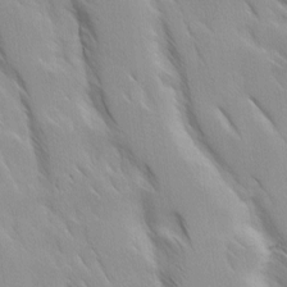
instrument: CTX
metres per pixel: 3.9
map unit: Ave
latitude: 9.2348
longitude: -103.7072
